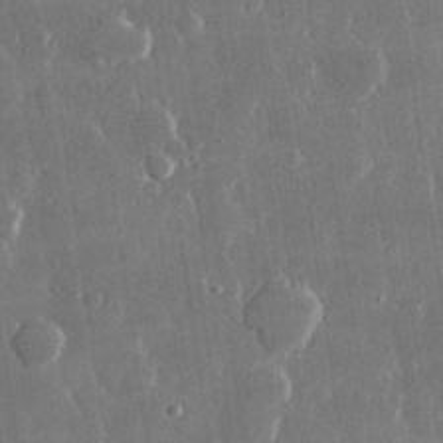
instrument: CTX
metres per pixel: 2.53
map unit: lHvf
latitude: 30.9703
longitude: -92.7813
